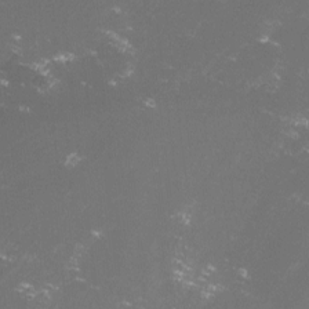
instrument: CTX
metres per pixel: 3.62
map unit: lHvf
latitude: -14.1795
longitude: -102.1011
